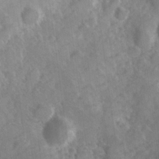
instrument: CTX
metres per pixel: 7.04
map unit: Hve
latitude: 24.5356
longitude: 146.7085
